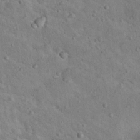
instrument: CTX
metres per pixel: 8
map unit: Nhu
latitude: 15.0081
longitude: -28.7246
